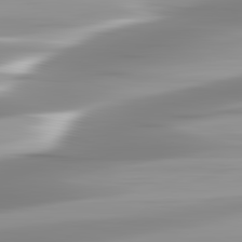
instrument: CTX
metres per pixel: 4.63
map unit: lApd
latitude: 82.9135
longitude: -139.8205
